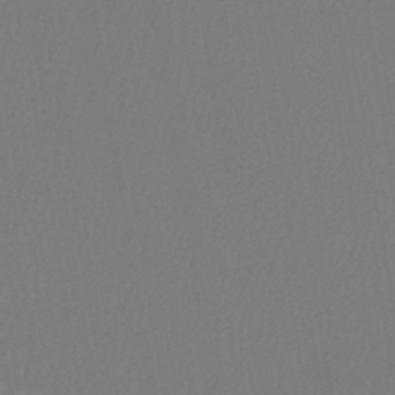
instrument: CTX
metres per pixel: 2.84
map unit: lHb
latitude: -43.0108
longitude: 74.8597
